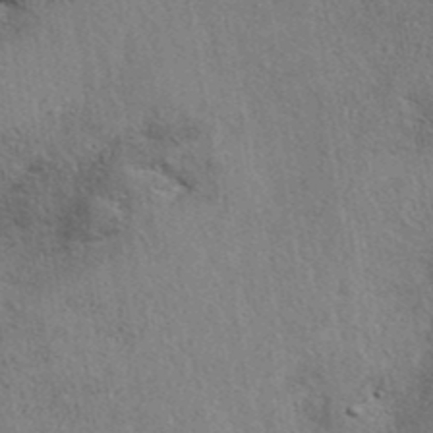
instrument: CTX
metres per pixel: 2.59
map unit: eAb
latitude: 38.4979
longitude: 112.9542
